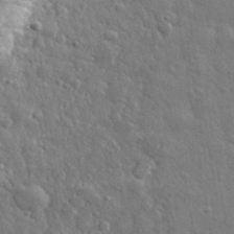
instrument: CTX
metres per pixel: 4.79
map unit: eHh
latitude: 32.8569
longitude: -70.6112
